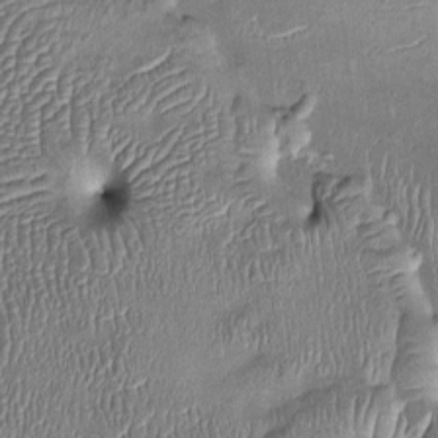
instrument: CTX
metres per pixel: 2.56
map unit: Ht
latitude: -1.3699
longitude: -14.3468
